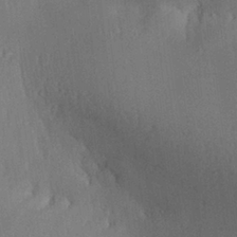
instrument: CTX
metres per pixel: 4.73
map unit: Aa
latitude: 27.7639
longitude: -136.9514
